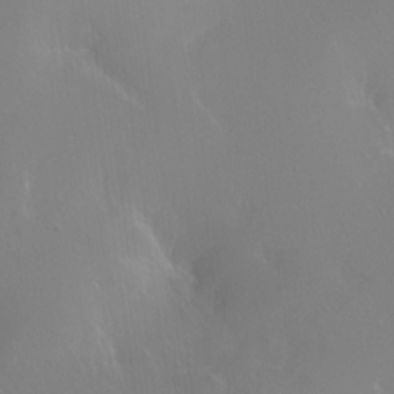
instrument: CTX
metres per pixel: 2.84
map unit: Ht
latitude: -11.2187
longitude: -43.8583
